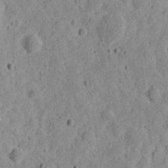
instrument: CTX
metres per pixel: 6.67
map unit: eHh
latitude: 12.1200
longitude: -74.0822
